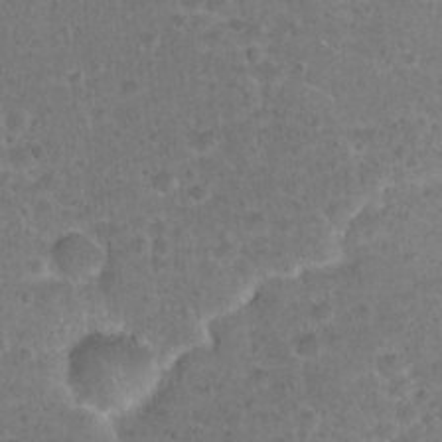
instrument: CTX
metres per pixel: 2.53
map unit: Hto
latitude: 22.1011
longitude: -48.2145
